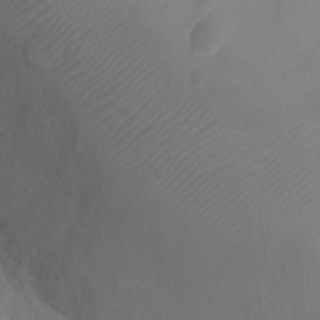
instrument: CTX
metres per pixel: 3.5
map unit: Ht
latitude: -10.1228
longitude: -22.9514
